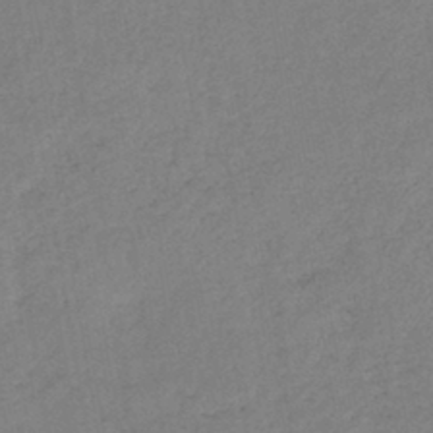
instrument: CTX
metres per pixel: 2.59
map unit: eHb
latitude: -40.9730
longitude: 79.6533
